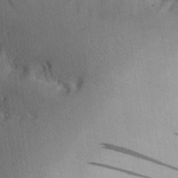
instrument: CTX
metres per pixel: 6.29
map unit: Aa
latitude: 26.7813
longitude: -134.2144
